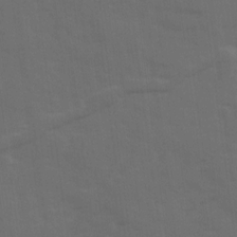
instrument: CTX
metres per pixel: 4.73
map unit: Ave
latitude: 19.2348
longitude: -130.7436
